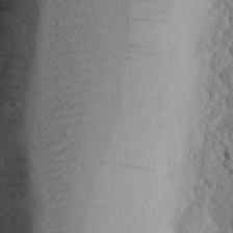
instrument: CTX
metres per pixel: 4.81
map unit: eHh
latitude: 25.1592
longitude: -78.7624
